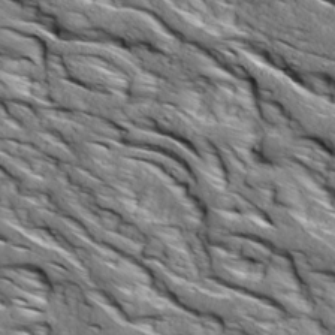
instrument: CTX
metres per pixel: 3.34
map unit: Ave
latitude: 18.9702
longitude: -134.6301
